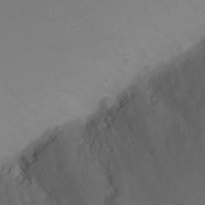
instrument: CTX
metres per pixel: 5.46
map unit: Nhu
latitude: 22.4601
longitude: -63.5371
